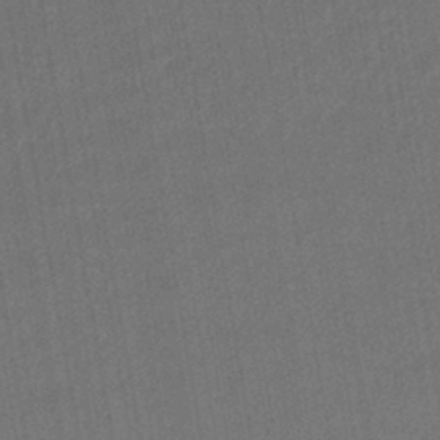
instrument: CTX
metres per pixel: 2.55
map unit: lHb
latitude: -42.9163
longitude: 61.0675
